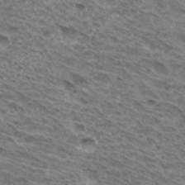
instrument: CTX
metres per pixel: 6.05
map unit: Hto
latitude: 31.8962
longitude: -46.5357
